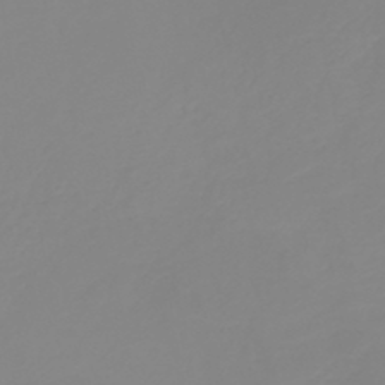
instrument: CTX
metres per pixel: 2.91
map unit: HNb
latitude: -45.2943
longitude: 55.6155
